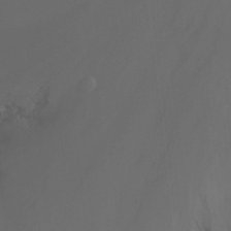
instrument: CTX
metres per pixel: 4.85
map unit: Nhu
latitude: -14.3873
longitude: -55.4615
